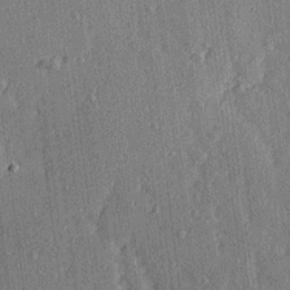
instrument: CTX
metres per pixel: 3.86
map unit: Ave
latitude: 15.4805
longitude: -105.2915
